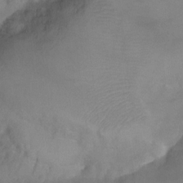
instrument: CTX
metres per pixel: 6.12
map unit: Ht
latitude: -7.2943
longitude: -34.5356
